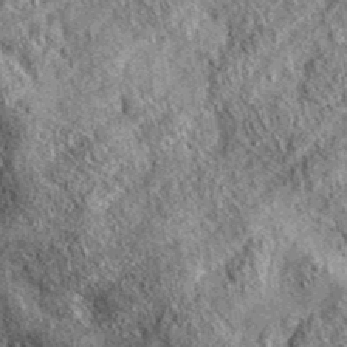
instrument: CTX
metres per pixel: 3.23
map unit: eAb
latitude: 36.8569
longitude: 109.4076
